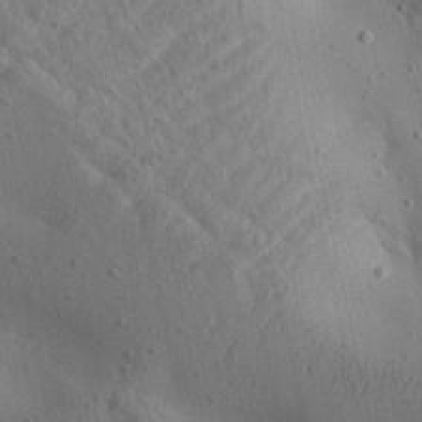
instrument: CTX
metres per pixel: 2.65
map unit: Aa
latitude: 24.9324
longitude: -143.1025
